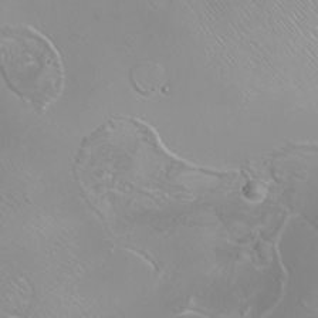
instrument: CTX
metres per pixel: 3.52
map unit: Nhu
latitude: -8.1228
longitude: -93.1592
